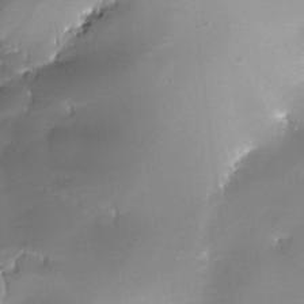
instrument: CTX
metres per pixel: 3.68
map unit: Nhe
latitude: -32.7841
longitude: -117.4238
